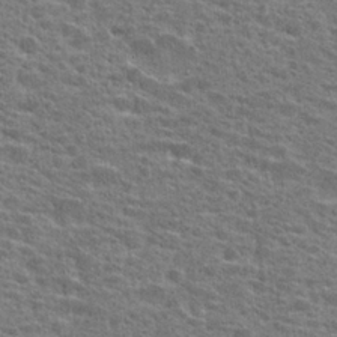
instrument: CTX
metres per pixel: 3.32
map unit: Hto
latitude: 24.6112
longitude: -47.7072
